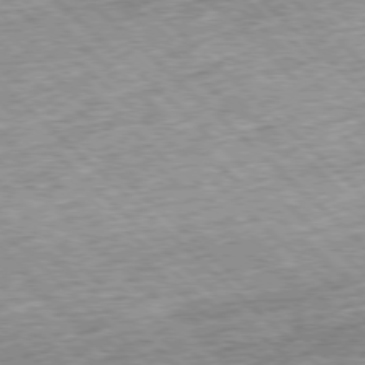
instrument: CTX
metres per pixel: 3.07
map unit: Hpe
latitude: -77.7478
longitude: 14.3118
